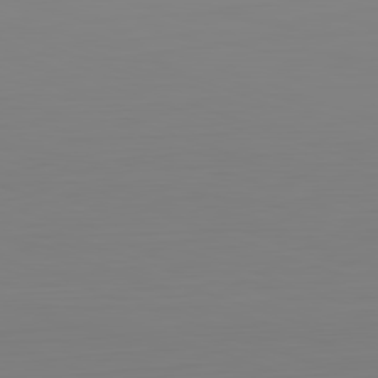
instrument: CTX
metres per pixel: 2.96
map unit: Hpe
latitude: -82.2928
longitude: 9.1809
